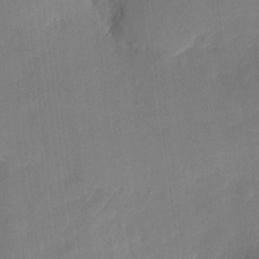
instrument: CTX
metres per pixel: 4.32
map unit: eHh
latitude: 4.1011
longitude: -72.1389
